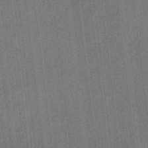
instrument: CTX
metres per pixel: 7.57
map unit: eHb
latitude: -31.8611
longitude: 74.0094
